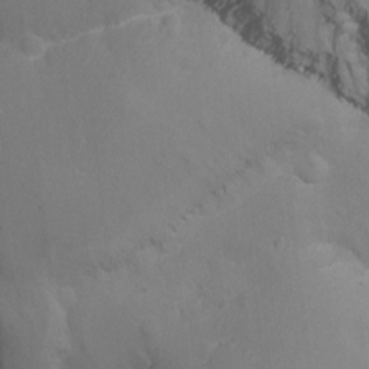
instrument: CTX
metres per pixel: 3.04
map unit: Nhu
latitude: -8.8030
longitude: -47.8584
